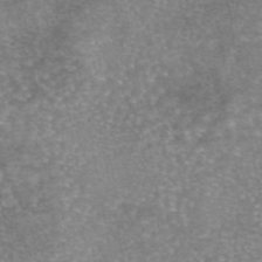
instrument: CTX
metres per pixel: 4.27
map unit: eAb
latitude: 45.7827
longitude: 104.5573
